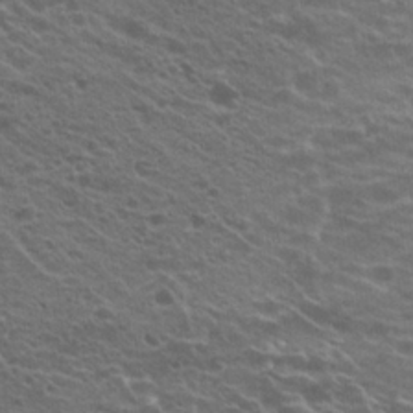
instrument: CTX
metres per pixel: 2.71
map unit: Hto
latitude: 20.6302
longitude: -37.9150
